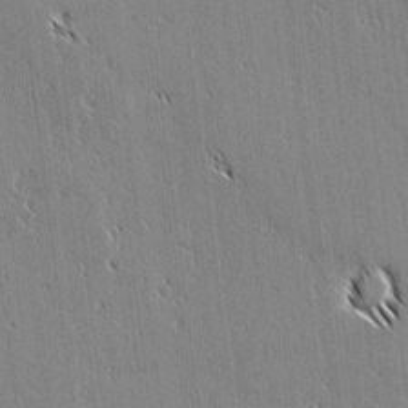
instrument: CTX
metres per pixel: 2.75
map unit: lAvf
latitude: 2.0444
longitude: -106.7813
